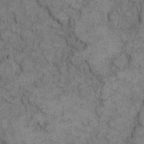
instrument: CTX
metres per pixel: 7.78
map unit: eHh
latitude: 11.8583
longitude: -63.3482
